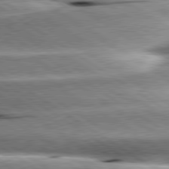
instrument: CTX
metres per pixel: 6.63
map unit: lApd
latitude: 80.2145
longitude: -141.5749
